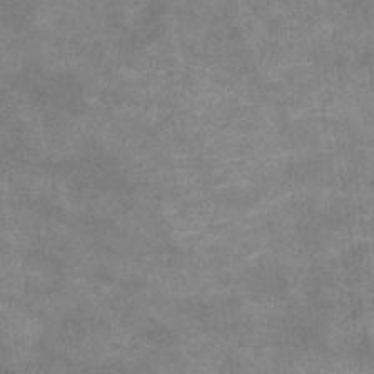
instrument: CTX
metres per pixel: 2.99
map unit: lHb
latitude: -40.1795
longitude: 75.9556
